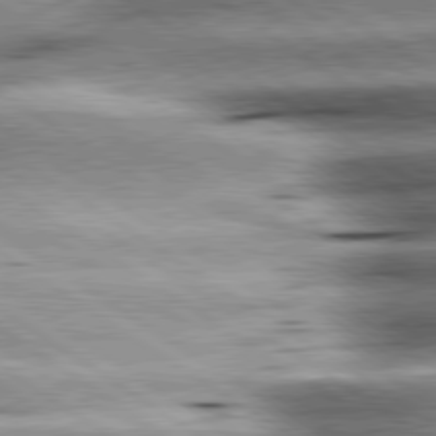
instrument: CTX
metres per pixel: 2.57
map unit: lApd
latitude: 80.0444
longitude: -141.5560
